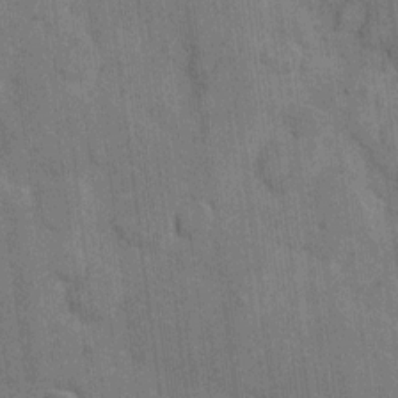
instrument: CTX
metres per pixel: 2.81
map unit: eHh
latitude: 11.1025
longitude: -66.5167
